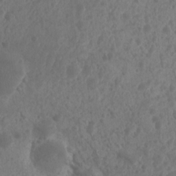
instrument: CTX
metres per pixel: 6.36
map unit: Nhu
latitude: 6.3467
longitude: -19.0269
